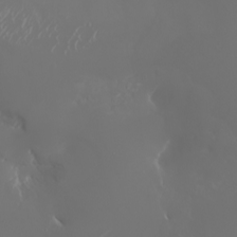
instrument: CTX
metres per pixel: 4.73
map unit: Nhu
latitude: -6.4251
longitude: -90.4979
